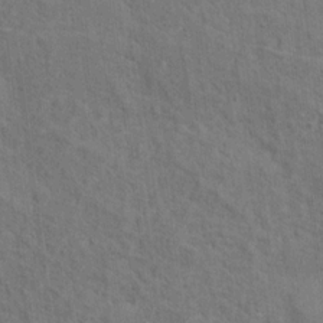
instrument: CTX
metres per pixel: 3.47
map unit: Hto
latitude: 14.6869
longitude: -38.2333
